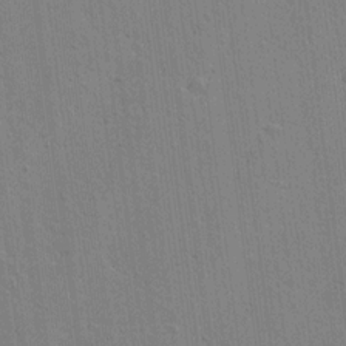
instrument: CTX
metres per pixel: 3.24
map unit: lAvf
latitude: 15.5560
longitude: -128.1200
